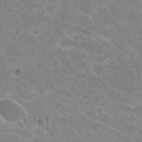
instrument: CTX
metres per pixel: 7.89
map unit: Hto
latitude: 26.1956
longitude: -35.7260
